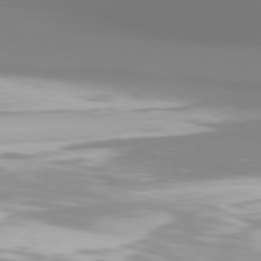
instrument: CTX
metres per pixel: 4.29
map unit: Hpe
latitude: 77.6505
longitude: -130.3657
